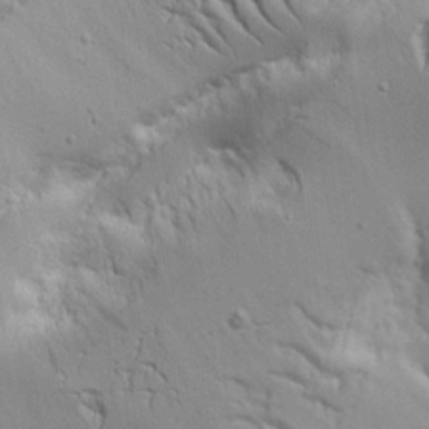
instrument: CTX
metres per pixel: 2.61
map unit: lAvf
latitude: 16.4412
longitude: -125.7827
